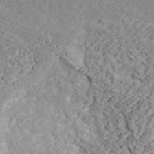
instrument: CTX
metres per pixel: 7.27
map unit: ANa
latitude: 44.1955
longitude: 45.2943
